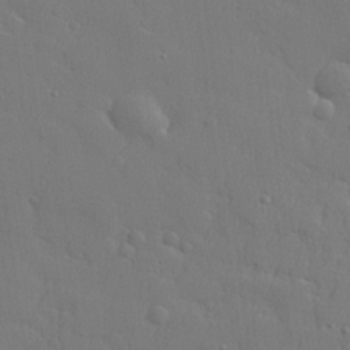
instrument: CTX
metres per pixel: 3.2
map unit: lHvf
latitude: 23.4237
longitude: 141.8422
